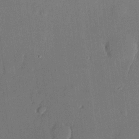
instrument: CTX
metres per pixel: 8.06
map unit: lHvf
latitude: 20.2712
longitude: 144.5196
